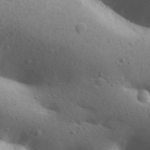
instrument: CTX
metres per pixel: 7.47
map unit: Aa
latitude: 30.6113
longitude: -146.6113
